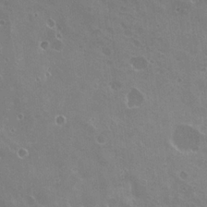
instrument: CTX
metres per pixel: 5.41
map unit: Nhu
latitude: 21.2537
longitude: -30.8947
